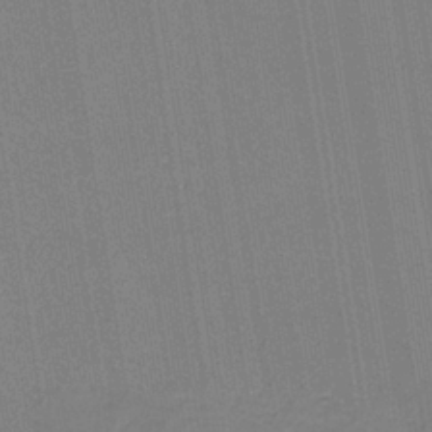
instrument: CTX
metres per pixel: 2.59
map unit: HNb
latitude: -33.8423
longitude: 54.8597
